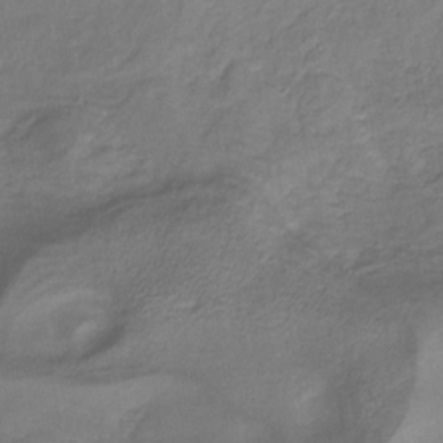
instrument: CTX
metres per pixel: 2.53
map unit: eHb
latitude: -30.5762
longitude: 62.6707
